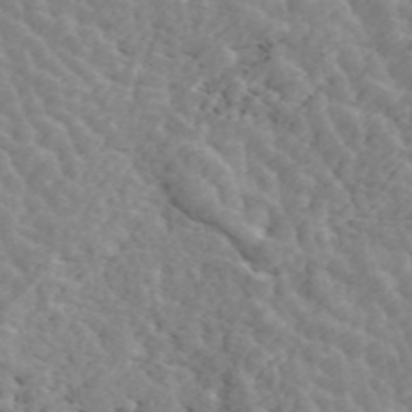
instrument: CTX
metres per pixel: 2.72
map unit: ANa
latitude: 45.3482
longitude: 38.1039
